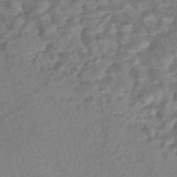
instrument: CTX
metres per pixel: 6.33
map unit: Nhe
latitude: -46.8786
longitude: -173.2536
